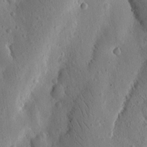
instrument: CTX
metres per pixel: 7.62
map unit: Nhu
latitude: 15.4616
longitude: -77.4804
